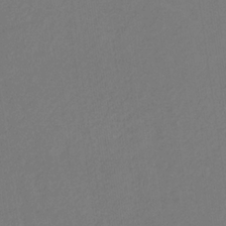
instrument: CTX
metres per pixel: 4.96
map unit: eHb
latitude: -30.5573
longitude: 67.8611
